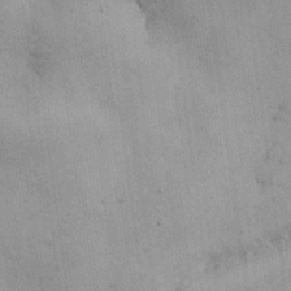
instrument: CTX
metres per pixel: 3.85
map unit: Nhu
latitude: 26.6680
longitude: -68.3845
